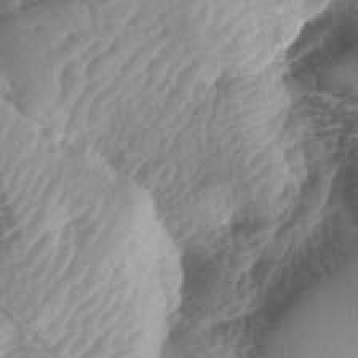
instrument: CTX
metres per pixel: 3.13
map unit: lAa
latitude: -4.5007
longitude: -126.9703
